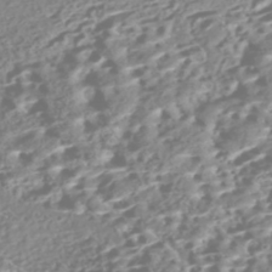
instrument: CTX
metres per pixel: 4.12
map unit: Nhe
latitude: -46.9730
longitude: -172.8002
